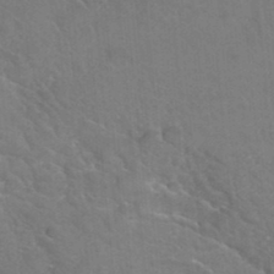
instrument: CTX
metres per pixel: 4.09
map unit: Hto
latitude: 36.2334
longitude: -46.8569
